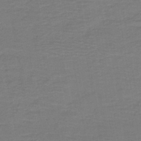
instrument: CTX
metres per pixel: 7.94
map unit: HNb
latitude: -43.2753
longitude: 49.5399
